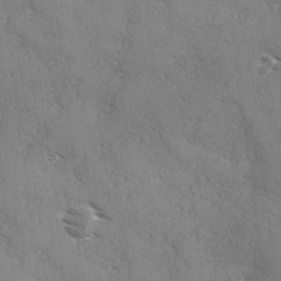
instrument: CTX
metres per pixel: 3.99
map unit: Ave
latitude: 0.1200
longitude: -111.7261
